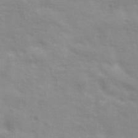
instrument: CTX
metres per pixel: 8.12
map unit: Ave
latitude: 17.6316
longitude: -133.5182
